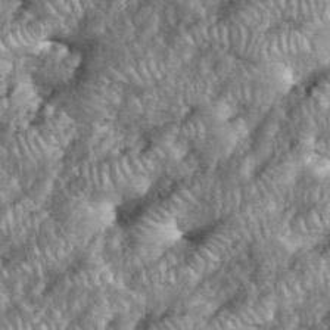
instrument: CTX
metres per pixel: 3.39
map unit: eHh
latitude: 38.8002
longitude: -56.8568
